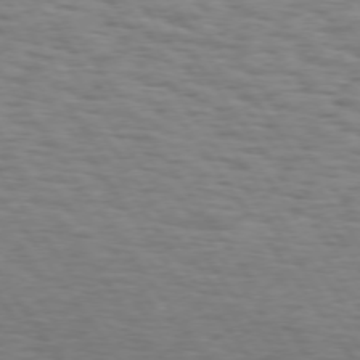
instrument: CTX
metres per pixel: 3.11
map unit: Hpe
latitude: 73.5560
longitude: -132.8380
